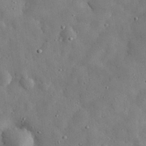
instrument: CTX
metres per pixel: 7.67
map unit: eHh
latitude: 30.7436
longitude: -73.6127
